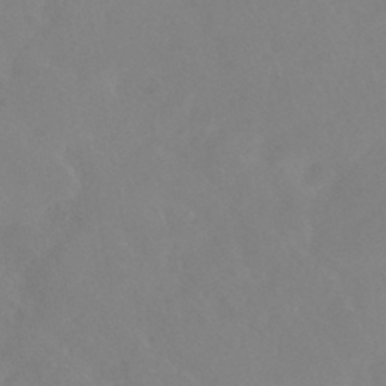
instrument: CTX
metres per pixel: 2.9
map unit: HNhu
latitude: -41.3132
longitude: 93.5588
